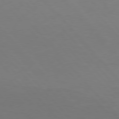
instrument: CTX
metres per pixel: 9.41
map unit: Hpe
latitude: 76.9136
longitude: -163.2726
